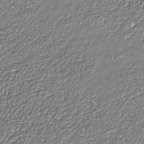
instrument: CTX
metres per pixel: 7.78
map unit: Nhe
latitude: -37.9178
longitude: -89.1970
